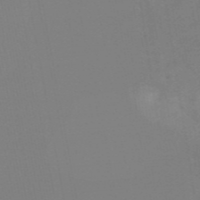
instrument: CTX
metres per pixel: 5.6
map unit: HNb
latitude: -54.5574
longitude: -49.0458
